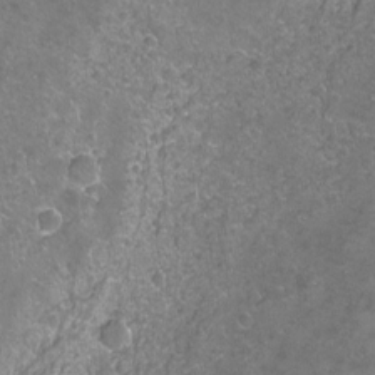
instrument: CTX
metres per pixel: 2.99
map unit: Hto
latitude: -4.2361
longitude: -35.3481
